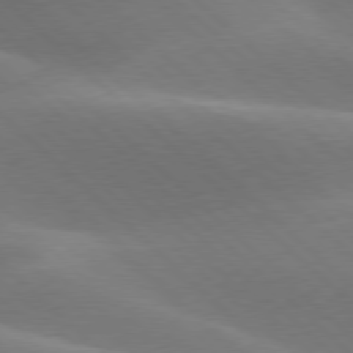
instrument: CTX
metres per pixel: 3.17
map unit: lApd
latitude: 77.4426
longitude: -51.9906
